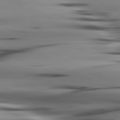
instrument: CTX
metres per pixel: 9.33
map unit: lApd
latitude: 80.4790
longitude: -122.9136
